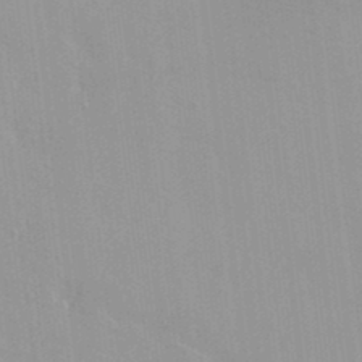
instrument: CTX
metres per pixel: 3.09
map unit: HNhu
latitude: 6.4601
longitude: -2.0255
